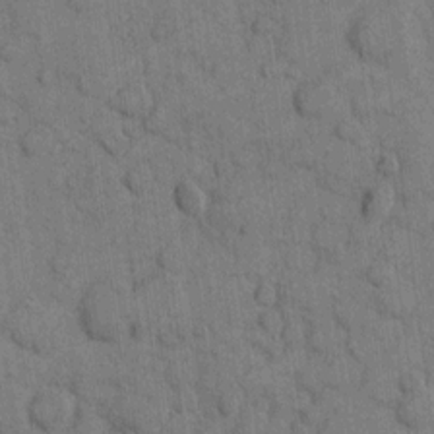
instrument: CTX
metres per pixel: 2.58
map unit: eHh
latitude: 10.1767
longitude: -66.1577
